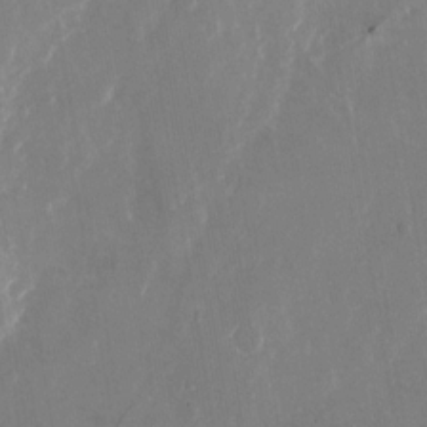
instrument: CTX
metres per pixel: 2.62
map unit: Nhu
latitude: -23.4077
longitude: -73.1026
